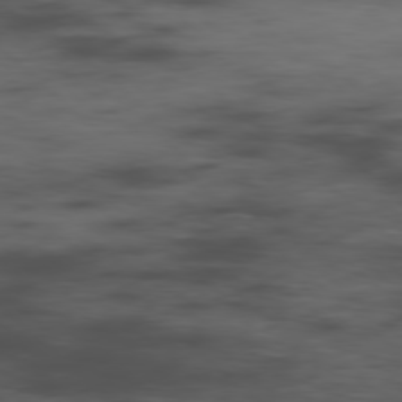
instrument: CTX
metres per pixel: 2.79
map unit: Hpe
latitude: -78.3117
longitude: 15.2376
